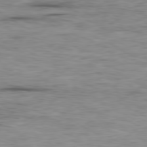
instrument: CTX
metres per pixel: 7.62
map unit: Ap
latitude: -80.1039
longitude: -91.7450
